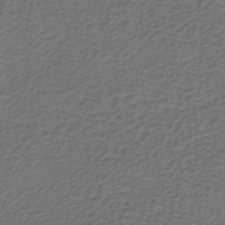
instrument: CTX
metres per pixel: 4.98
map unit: lHb
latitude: -39.4077
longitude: 63.9745
